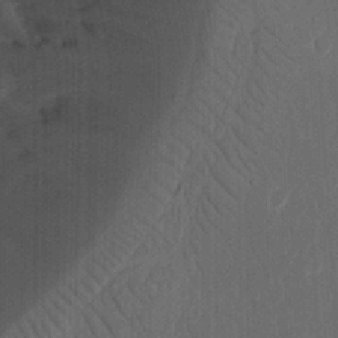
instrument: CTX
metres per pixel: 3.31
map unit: Ht
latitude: 11.3104
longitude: -74.7057
